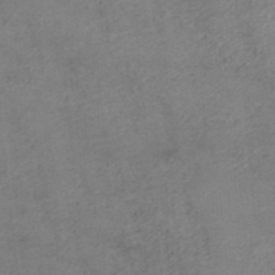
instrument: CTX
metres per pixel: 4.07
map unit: HNb
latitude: -45.6722
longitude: -45.8016
